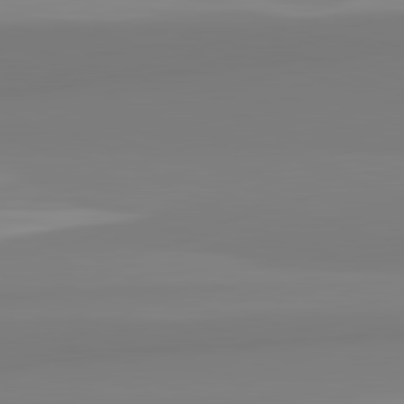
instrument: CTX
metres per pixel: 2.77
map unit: lApd
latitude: 82.5356
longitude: 173.3321
